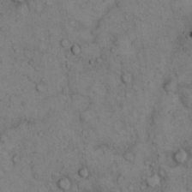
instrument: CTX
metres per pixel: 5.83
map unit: Hto
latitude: 11.9906
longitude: -58.6113
